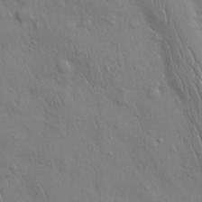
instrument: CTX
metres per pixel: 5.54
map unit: Nhu
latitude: 27.8017
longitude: -68.8002
